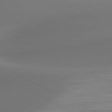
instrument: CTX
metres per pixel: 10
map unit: lApd
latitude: 81.1214
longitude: 132.0472
